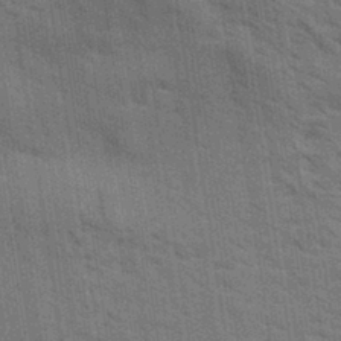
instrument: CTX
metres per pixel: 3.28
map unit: Aa
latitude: 32.9136
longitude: -140.1199
